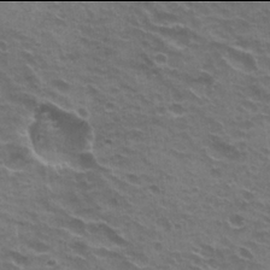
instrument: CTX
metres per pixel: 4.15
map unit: Hto
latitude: 21.9906
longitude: -31.9906
